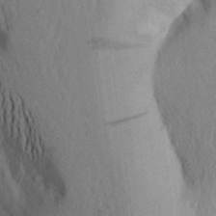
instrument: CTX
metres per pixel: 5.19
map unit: Aa
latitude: 25.0458
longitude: -149.9528
